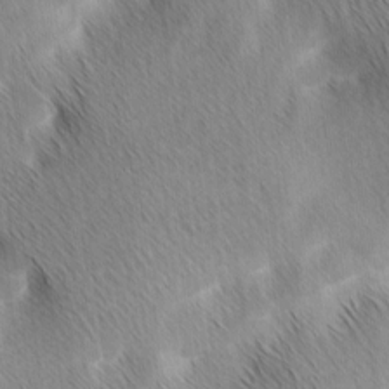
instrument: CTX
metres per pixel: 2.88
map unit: Ave
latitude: 1.3670
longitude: -114.8380
